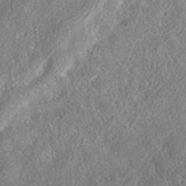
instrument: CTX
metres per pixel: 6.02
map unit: eAb
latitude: 35.8016
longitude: 106.7652
